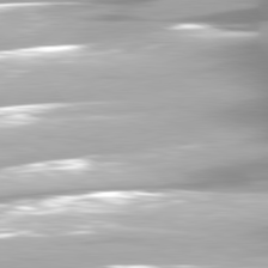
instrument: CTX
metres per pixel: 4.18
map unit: lApd
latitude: 81.2537
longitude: -139.8961
